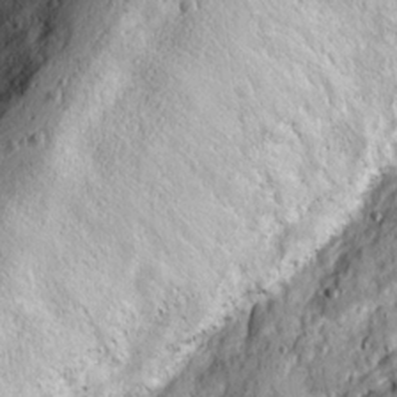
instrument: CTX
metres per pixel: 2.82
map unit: Ave
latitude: 21.2348
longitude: -129.8205
